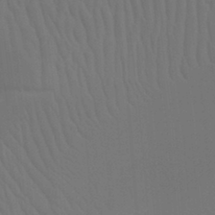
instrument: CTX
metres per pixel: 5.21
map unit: Nhu
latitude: 21.8017
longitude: -73.7450
